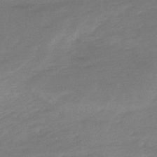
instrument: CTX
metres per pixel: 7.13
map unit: lHb
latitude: -48.6330
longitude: 83.0675
